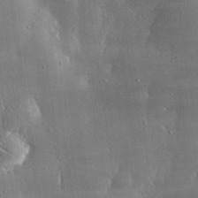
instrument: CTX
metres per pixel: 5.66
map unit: lHvf
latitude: 30.9892
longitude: -92.2711
